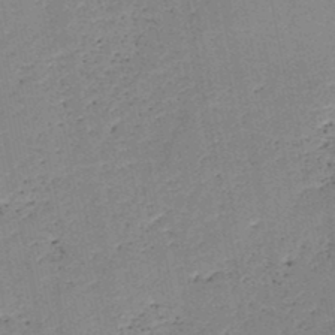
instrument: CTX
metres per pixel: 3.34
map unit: HNb
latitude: -48.1039
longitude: -40.0255
